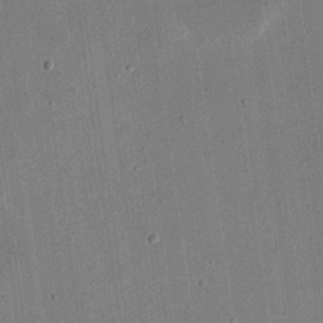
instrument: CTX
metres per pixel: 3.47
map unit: eHh
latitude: 18.5168
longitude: -70.2711
